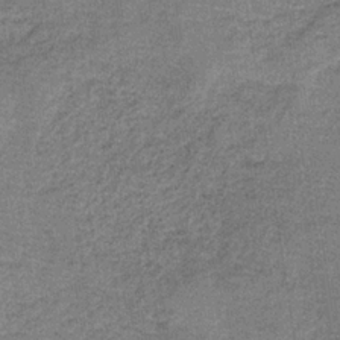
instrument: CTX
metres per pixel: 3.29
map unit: HNb
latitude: -35.3510
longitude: 53.9556
